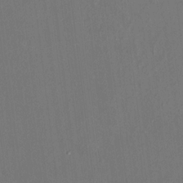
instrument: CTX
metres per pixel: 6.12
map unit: HNhu
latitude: 6.7435
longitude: 3.5777
